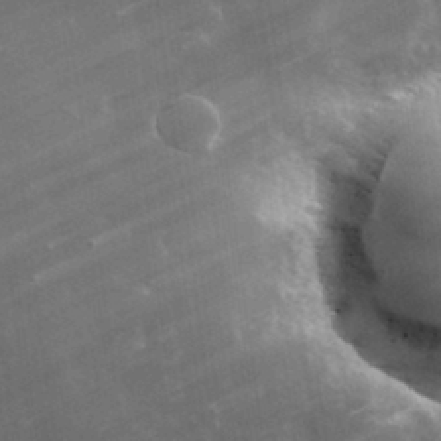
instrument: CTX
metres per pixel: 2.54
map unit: lHvf
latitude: 32.9136
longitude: -92.4223
